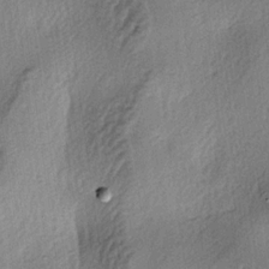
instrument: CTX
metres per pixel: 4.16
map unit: lAa
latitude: -4.1416
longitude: -124.6113
